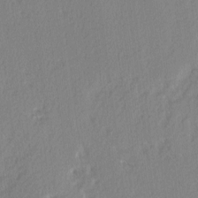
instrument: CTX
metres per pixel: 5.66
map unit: Ave
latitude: 2.1955
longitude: -110.0822
